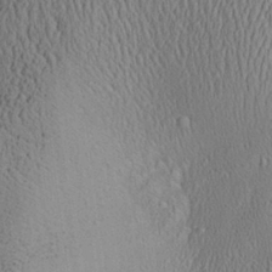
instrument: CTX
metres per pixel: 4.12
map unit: Aa
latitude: 27.6694
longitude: -135.8016
